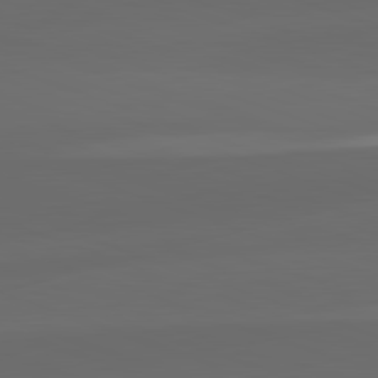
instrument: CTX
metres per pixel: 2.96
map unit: lApd
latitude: 82.3656
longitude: 134.6518
